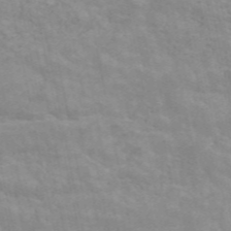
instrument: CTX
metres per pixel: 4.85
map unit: ANa
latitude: 46.6113
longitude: 25.8800
